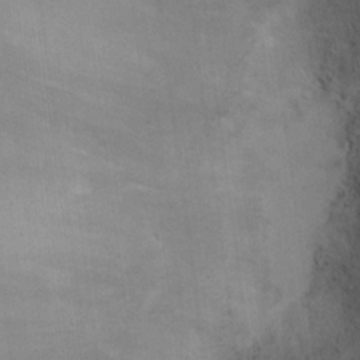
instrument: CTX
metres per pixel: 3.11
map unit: Ht
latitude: 12.9703
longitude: -41.3670
